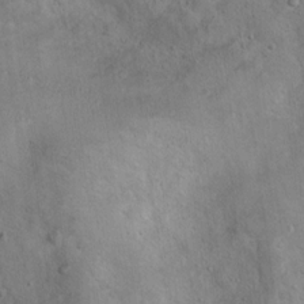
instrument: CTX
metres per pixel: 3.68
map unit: Nhu
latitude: 13.7261
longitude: -27.6316
